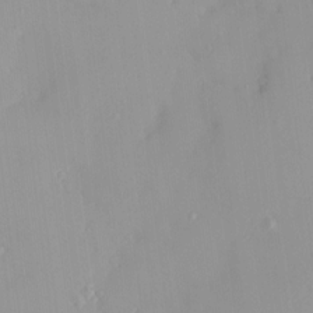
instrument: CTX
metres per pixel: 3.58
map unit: HNhu
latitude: 5.4237
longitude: 2.6518
